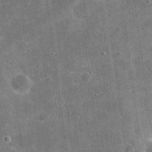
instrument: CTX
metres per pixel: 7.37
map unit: eHh
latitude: 20.3845
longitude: -65.5182
